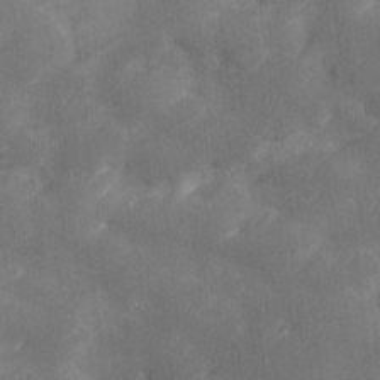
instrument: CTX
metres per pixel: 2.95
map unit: Ave
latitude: 10.6491
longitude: -106.0633
